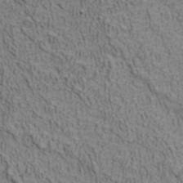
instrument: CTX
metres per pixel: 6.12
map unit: ANa
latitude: 35.5182
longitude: 13.2187
